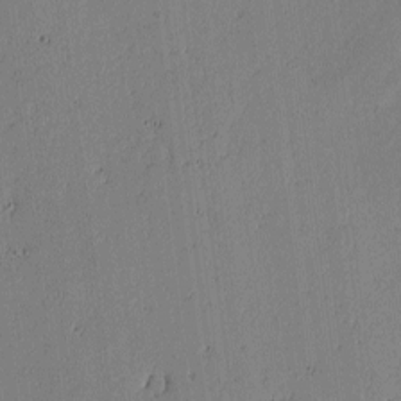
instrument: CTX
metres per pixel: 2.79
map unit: lAvf
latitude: -1.7100
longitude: -106.8569
